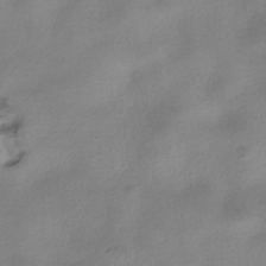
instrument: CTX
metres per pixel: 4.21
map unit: HNhu
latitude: -39.7478
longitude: 95.5966
